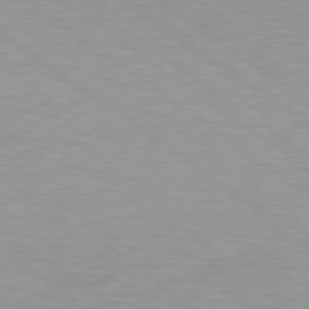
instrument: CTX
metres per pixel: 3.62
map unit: Hpe
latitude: 78.7624
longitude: -151.7827
